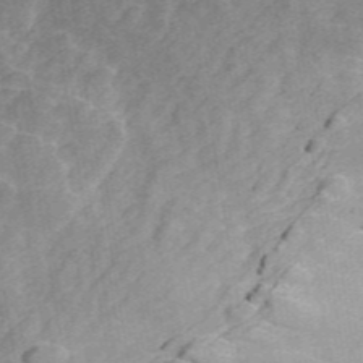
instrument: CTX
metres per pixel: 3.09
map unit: ANa
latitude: 45.5371
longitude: 29.1053
